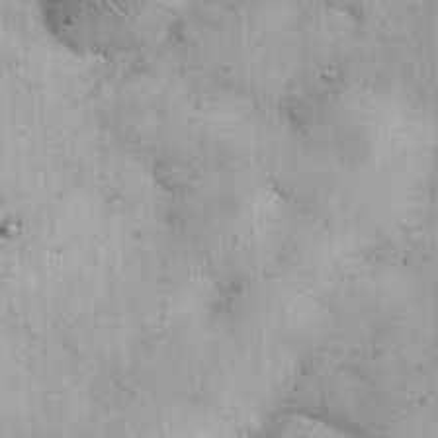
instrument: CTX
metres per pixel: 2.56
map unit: eHh
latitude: 25.2914
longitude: -65.2537
